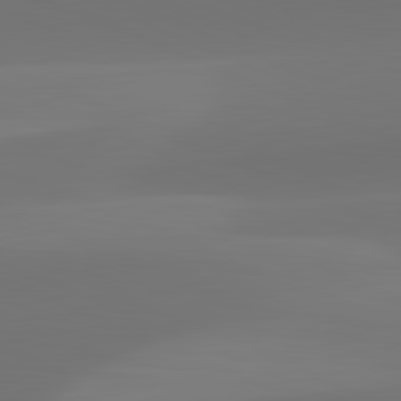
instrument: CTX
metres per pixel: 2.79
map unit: lApd
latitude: 81.9717
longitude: 128.3306
